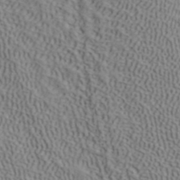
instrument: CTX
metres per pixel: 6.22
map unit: ANa
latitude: 41.7260
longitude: 55.6155
